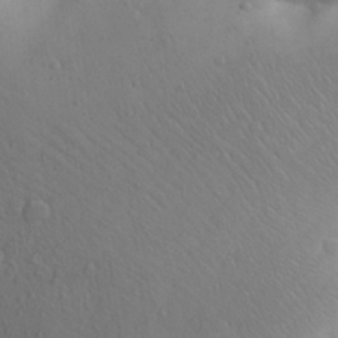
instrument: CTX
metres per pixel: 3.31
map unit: Aa
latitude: 27.3860
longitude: -149.3293
